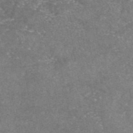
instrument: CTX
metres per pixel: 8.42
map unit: eAb
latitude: 46.8947
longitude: 123.4266
